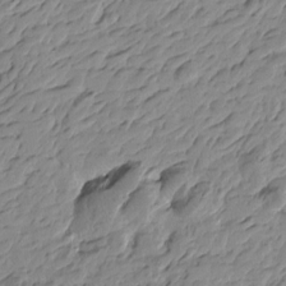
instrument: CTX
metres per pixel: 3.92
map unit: Htu
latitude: -4.2739
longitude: -178.4790
